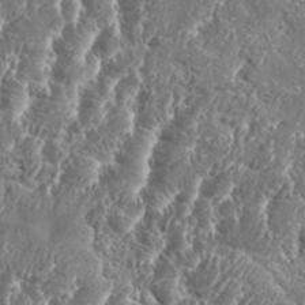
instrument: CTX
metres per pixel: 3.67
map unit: Aa
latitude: 34.6868
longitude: -135.0080
